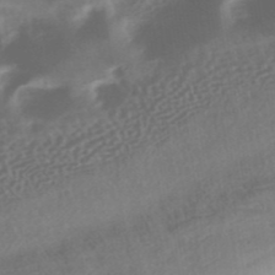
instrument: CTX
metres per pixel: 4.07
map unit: HNhu
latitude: -42.1416
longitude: 92.8408
